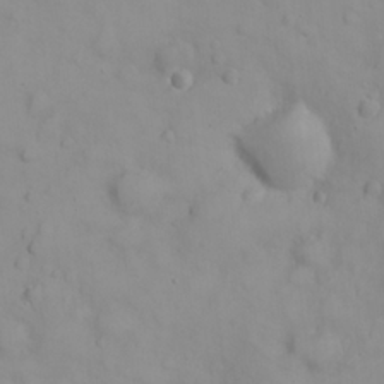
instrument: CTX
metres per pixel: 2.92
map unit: eHh
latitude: 22.9325
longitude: -61.4426
